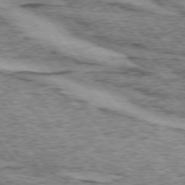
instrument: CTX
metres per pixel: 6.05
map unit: lApd
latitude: 74.2145
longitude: -76.8569
